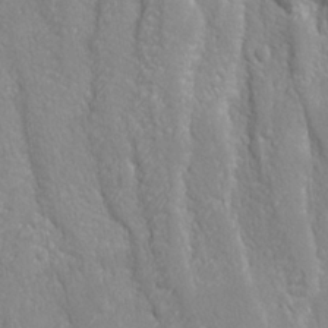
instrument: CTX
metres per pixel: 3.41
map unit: Ave
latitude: -10.4818
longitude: -120.7058
